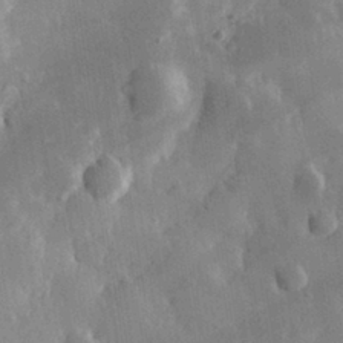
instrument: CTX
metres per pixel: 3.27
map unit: eHh
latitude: 30.8569
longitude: -79.6316
